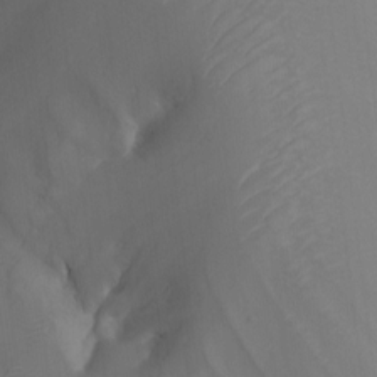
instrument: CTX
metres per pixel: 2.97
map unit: Nhu
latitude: -5.7666
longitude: -93.6505
